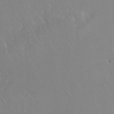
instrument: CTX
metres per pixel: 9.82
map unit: Nhu
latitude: 30.1200
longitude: -58.0255
